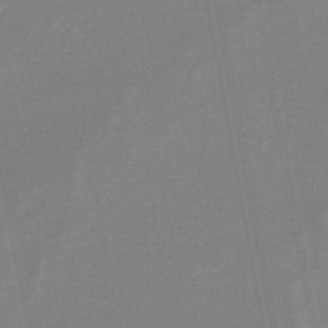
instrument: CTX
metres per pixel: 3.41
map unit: lHb
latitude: -45.8800
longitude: 74.7841
